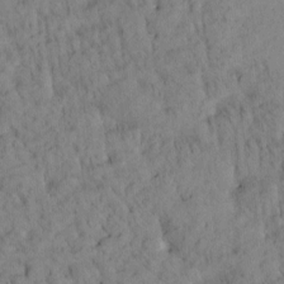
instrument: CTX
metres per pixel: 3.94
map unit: Htu
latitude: -4.6896
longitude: 173.6722
